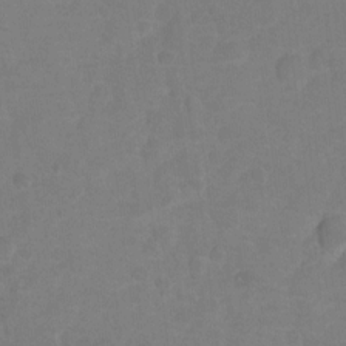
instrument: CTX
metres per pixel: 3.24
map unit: Hto
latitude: 5.4804
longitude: -30.4979
